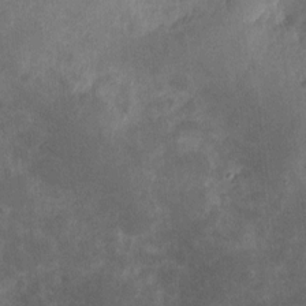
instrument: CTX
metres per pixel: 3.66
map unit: eHh
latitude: 4.5546
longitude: -71.4993
